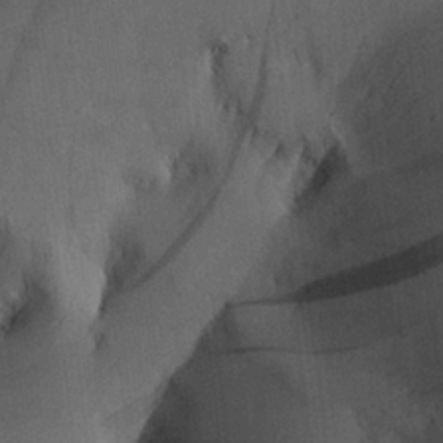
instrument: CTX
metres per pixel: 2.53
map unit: Aa
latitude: 26.1200
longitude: -134.1200
